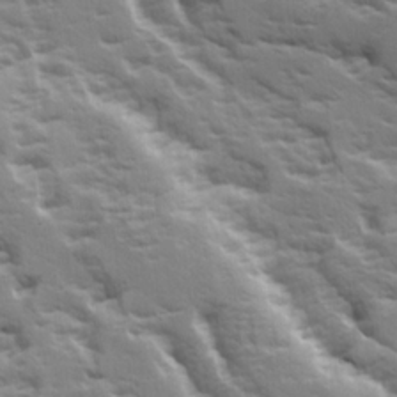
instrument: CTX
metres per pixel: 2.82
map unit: Ave
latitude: 14.8569
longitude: -131.5749
